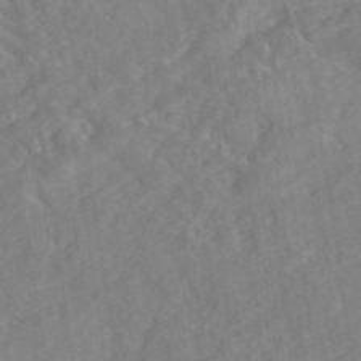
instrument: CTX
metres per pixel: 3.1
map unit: eAb
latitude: 45.5560
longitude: 127.4076
